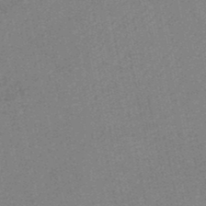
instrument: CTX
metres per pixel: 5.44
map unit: HNb
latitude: -49.0298
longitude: 59.0864
